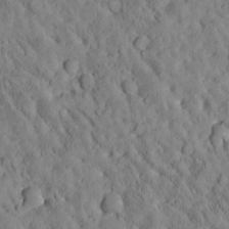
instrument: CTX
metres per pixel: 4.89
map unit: Htu
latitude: -3.3887
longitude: 174.2361
